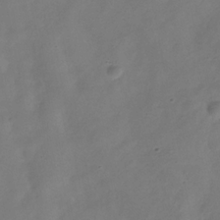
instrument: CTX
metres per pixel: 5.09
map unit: Hve
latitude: -32.2362
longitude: 94.3306
